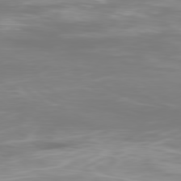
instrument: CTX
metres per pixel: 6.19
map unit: Ap
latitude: -79.9745
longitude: -68.4223
